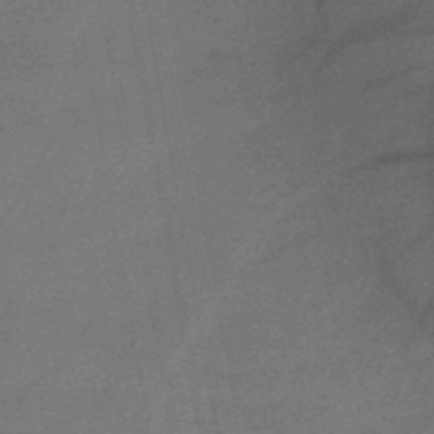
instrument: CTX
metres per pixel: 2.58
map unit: HNb
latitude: -47.1431
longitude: -39.9906
